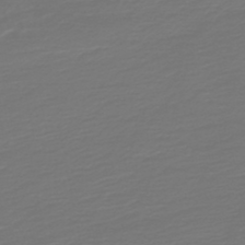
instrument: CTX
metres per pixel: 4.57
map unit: HNb
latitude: -47.0864
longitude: 54.5196
